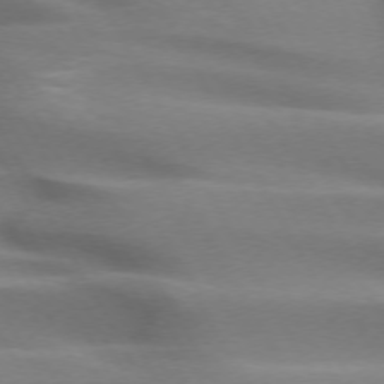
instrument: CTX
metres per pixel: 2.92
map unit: lApd
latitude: 72.1200
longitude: -51.8205
